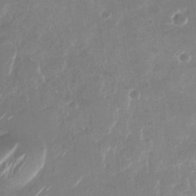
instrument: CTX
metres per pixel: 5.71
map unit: Nhu
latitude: -28.7841
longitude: -70.3845
